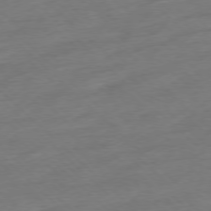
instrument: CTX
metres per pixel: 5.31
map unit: Ap
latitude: -77.6155
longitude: -98.1766
